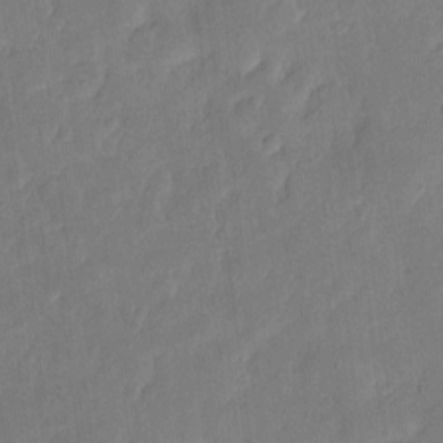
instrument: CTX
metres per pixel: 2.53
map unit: eHh
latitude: 5.0647
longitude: -72.5357
